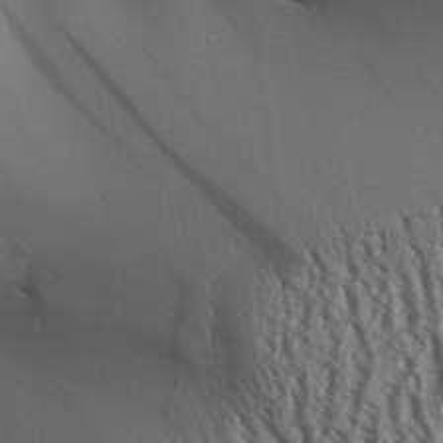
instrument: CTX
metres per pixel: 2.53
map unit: Aa
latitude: 32.4223
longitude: -138.1956
